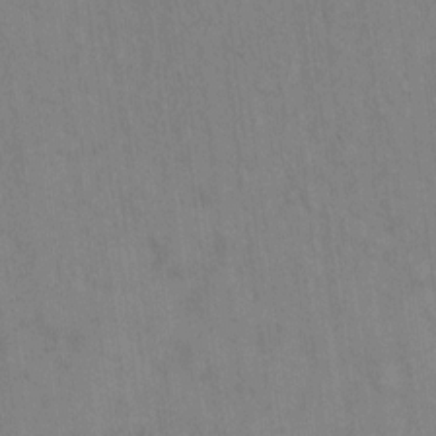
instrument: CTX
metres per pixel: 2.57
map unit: Hto
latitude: 12.4979
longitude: -61.2726
